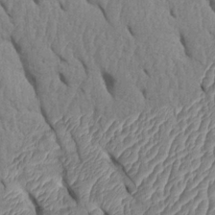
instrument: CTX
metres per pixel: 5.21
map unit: Htu
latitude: 1.6505
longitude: 148.7841
